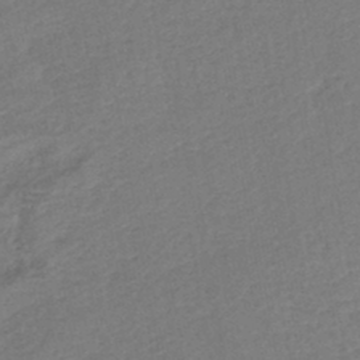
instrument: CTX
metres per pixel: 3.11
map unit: lHb
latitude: -42.6896
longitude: 78.4251
